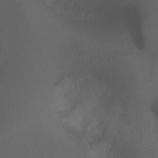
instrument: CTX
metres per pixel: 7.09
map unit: Ht
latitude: 2.0255
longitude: -24.4790
